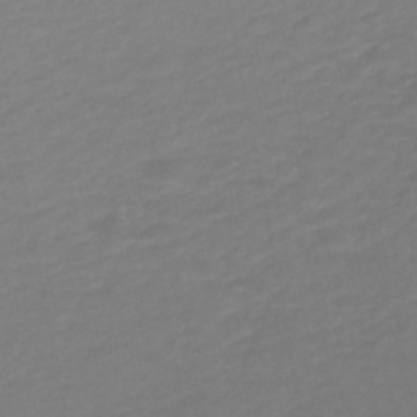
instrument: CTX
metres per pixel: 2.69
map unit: eHb
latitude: -46.8975
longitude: 89.2187
